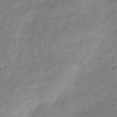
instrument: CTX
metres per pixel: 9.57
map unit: Hve
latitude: -31.5777
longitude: 90.2173
